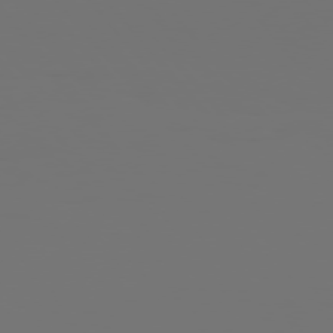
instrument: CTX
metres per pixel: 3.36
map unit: Hpe
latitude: 76.1577
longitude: -134.3467
